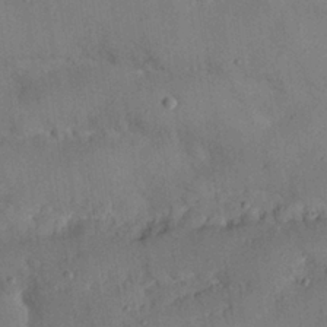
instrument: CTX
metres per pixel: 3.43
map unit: Nhu
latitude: 25.9150
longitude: -71.6127
